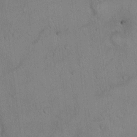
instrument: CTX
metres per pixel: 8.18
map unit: Ht
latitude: 14.6302
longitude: -36.9514
